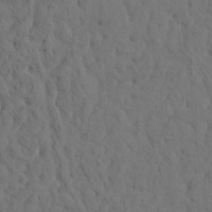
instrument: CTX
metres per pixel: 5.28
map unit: eHh
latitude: -1.9367
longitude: 17.9556
